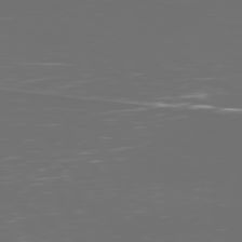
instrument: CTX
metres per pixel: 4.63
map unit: Ap
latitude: -79.1431
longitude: -74.4790
